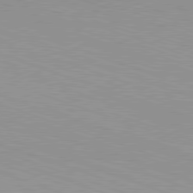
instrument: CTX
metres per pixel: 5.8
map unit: Hpe
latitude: -82.5007
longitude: 5.8611
